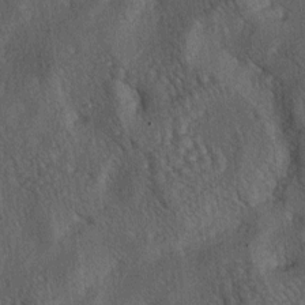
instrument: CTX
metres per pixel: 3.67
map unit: lAa
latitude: -5.4076
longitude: -126.3656
